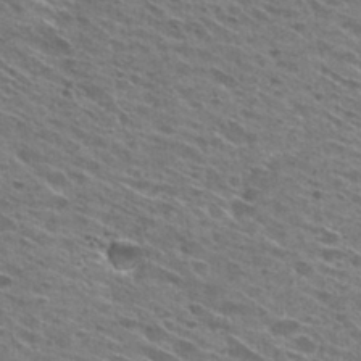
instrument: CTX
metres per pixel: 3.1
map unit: Hto
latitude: 29.0836
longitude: -46.0633
